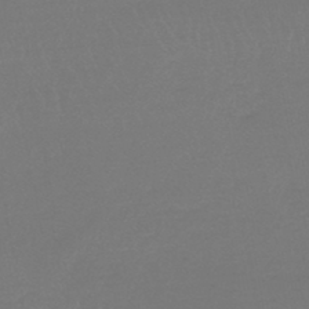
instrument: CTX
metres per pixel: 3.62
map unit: lHb
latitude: -44.6707
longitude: 64.5007
